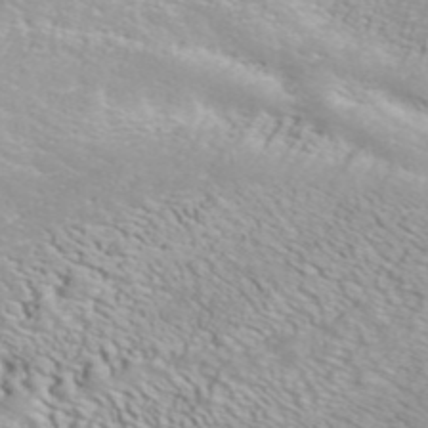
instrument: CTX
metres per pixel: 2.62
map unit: ANa
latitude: 45.1025
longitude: 37.2565
